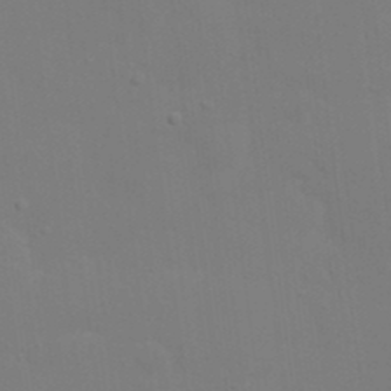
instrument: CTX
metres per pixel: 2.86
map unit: Nhu
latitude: 21.1403
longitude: -73.0081
